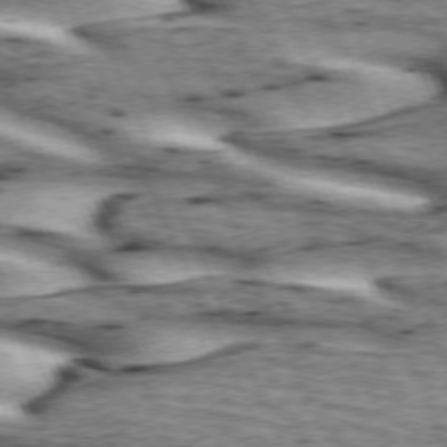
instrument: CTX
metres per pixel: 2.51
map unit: lApd
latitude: 73.1593
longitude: -54.2711
